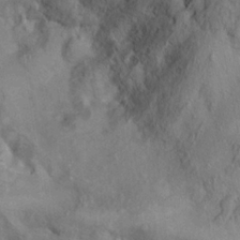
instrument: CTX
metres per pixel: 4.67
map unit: Hto
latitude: 7.1970
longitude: -34.4412
